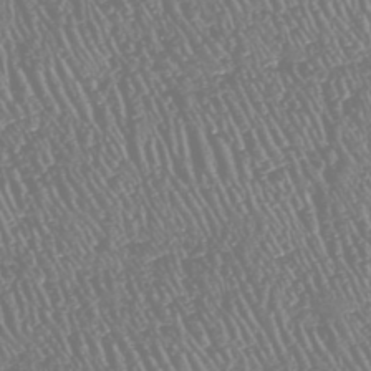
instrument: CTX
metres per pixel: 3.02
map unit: HNhu
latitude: -47.6155
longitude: 29.1809
